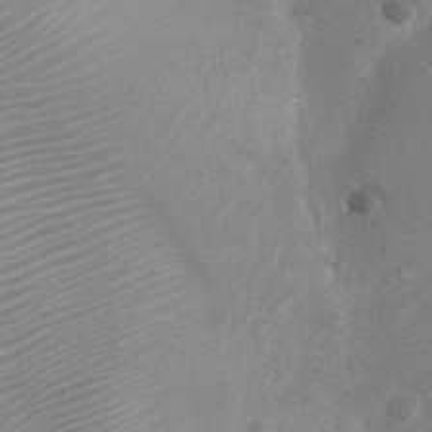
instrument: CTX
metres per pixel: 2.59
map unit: Ht
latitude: 2.9891
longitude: -28.2522
